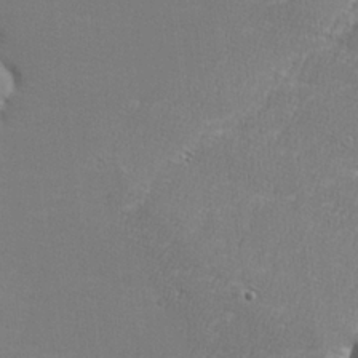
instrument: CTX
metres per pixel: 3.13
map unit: lHvf
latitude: 24.9513
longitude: 141.1620
